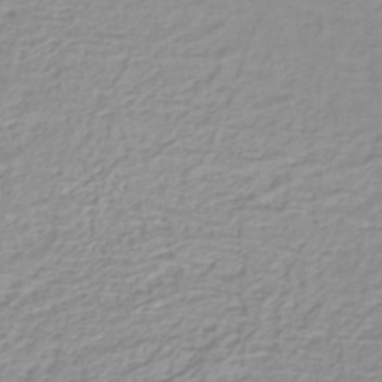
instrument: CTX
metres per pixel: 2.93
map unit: lHb
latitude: -41.4454
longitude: 62.9919
